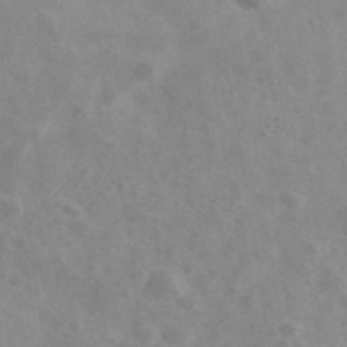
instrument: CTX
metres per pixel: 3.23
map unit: Ave
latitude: 39.4426
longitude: -106.7624
